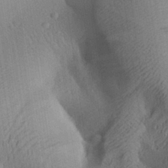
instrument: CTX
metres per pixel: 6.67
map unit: Aa
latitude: 27.0648
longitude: -138.1389
